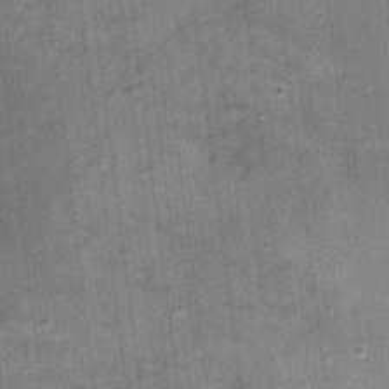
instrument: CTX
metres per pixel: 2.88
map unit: Ht
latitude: 9.0270
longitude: -37.3292
